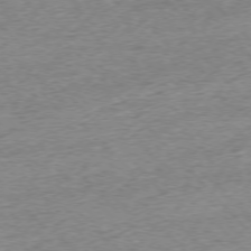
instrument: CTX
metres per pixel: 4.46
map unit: Ap
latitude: -76.4818
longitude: -97.2726
